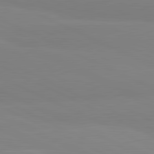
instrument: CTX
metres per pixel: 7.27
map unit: lApd
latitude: 81.6127
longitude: 179.3320
